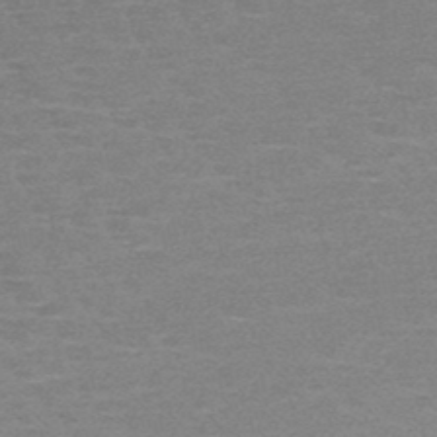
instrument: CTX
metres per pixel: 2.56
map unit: HNb
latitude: -48.7652
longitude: -48.7057
